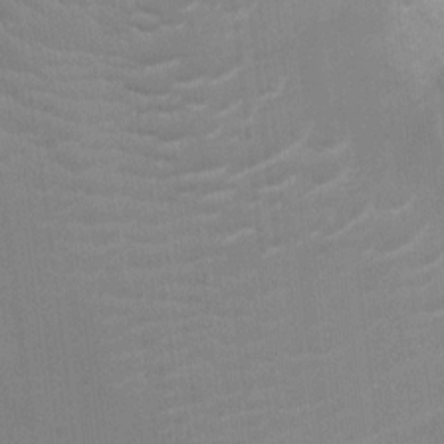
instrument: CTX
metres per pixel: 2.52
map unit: Ht
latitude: -2.9730
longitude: -17.2537
